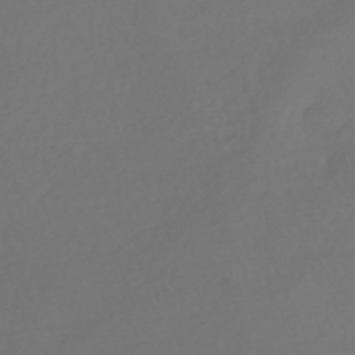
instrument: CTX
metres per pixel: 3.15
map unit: HNhu
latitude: -42.3117
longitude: 93.4076
